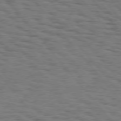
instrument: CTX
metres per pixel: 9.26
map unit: Hpe
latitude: 74.9892
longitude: -134.4790
